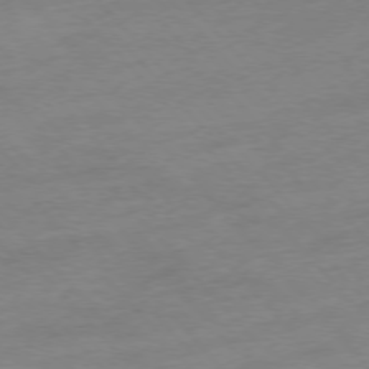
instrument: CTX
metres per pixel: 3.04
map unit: Hpe
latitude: -76.8975
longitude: -14.9892
